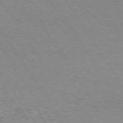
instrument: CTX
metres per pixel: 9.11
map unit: Hpe
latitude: 73.7450
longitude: -129.7638
